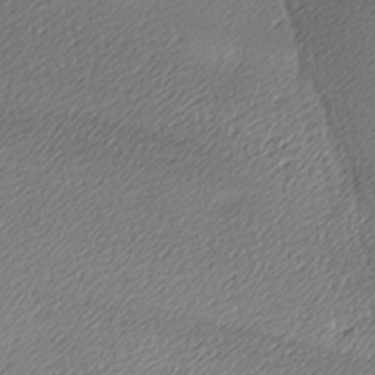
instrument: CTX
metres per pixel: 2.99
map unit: lAa
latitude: -9.8611
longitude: -126.9325
